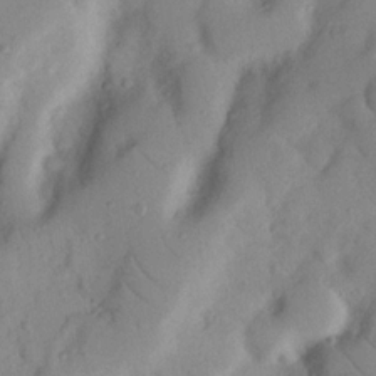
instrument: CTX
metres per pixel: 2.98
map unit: Nhu
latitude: 18.8569
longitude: -77.2537
